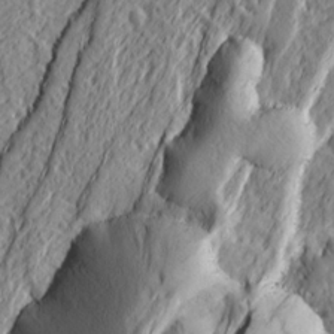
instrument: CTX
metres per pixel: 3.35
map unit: Ht
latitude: 7.7639
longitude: -77.9717
